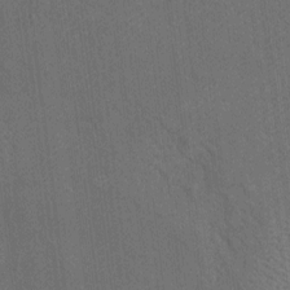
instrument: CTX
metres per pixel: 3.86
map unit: Htu
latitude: -7.2754
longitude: 156.1228
